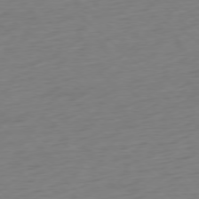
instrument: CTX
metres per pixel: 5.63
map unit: Ap
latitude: -77.8233
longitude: -91.2726
